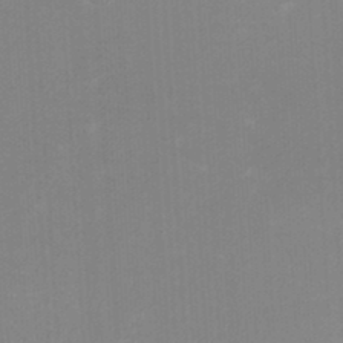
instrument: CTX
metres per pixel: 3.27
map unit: HNhu
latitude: -1.8612
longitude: -1.7638
